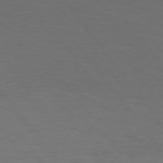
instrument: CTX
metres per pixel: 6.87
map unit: Hpe
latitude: 75.2726
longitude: -130.9136
